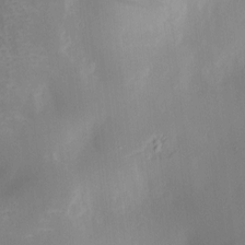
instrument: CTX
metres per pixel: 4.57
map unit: Htu
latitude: -8.8597
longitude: 176.1984
